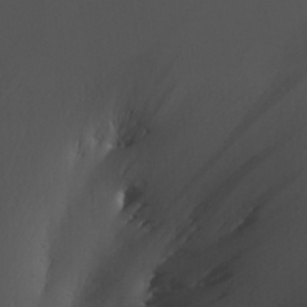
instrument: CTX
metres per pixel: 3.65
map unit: Ave
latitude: 23.1403
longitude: -135.2348
